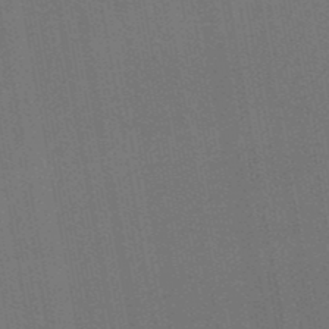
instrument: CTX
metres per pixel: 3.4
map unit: lHb
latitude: -49.5966
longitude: 73.4076
